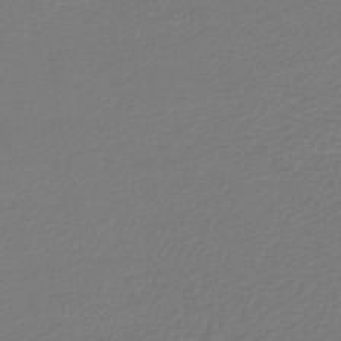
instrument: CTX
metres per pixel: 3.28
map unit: lHb
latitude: -42.5384
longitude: 60.4440
